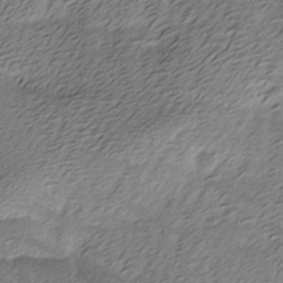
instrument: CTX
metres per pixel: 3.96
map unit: Ave
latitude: -8.1795
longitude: -123.3860
